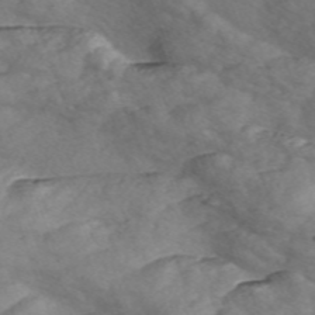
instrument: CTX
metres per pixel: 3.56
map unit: Nve
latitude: -57.4265
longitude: 58.1605
